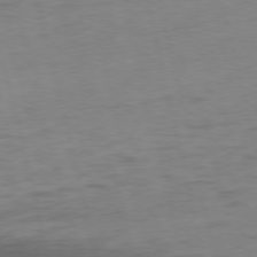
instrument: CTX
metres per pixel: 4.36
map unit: Ap
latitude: -75.0676
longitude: -74.1389
